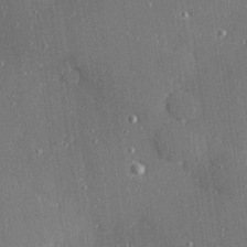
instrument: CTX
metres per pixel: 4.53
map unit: Hve
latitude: 27.3293
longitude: -90.3278
